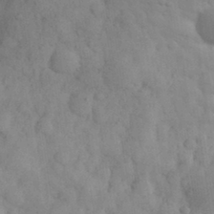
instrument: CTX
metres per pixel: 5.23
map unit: eHh
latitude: 32.2334
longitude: -68.7246
